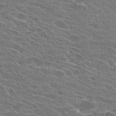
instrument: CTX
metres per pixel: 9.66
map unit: Hto
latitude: 25.4048
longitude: -43.7261
